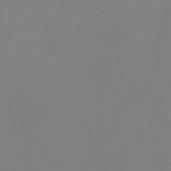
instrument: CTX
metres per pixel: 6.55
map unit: lHb
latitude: -48.3307
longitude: 83.6155
